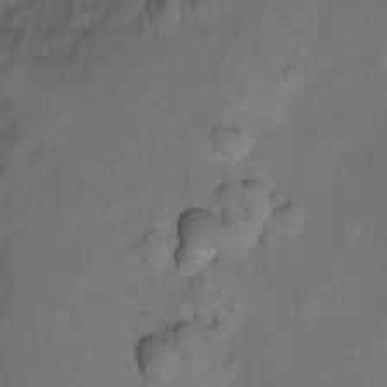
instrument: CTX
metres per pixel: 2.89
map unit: Hto
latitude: 4.5546
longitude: -32.2900
